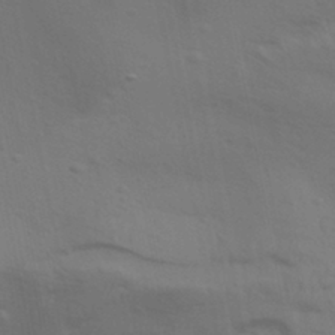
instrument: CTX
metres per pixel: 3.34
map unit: Aa
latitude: 31.7450
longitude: -135.9150
